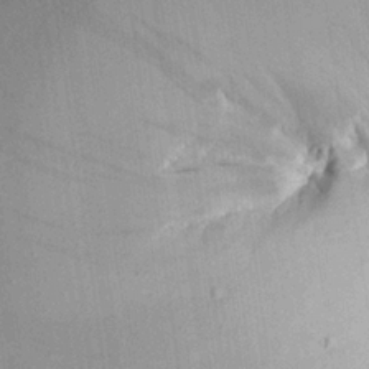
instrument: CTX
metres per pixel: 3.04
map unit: Aa
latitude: 21.5182
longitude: -148.1389
